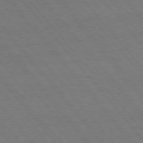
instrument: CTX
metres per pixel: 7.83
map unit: Hpe
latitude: 75.7828
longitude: -137.5749
